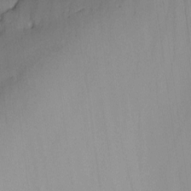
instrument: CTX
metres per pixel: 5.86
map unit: Nhu
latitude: -15.6344
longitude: -53.4427
